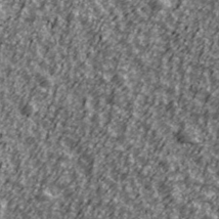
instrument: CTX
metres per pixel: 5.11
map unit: Ave
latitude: 41.8394
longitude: -113.7449
